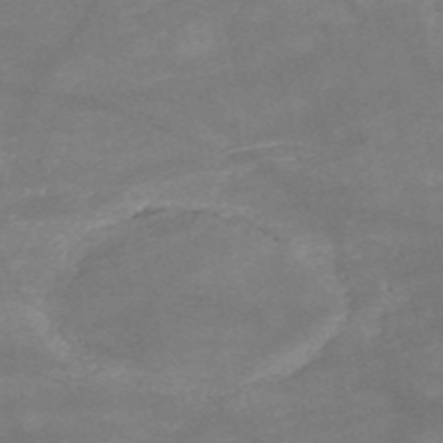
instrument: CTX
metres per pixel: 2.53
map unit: HNb
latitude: -53.5399
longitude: -41.4804
